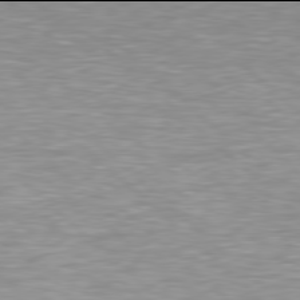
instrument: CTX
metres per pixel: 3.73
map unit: Hpe
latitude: 77.9906
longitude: -161.1970
